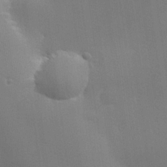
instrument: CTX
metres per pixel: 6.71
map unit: lHvf
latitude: 23.7450
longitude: 140.8786
